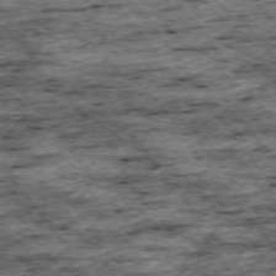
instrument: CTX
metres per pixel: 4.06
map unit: Ap
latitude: -74.8408
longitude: -87.1781
